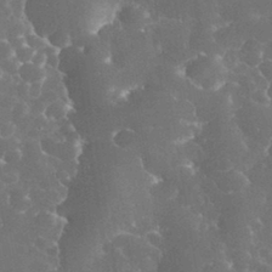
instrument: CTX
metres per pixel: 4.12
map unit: eHh
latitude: 33.4426
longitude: -63.5371
